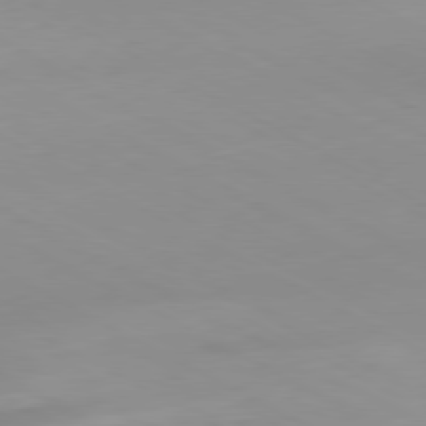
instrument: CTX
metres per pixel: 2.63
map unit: Hpe
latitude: -80.9353
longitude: 16.0283
